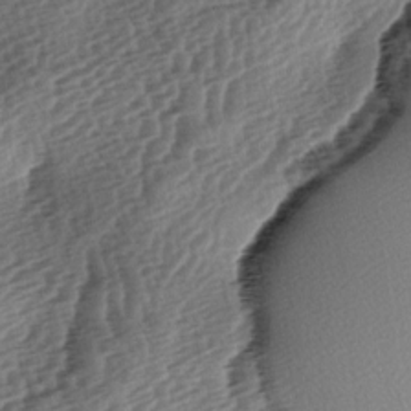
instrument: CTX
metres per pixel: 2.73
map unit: lAa
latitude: -3.9178
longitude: -126.8380
